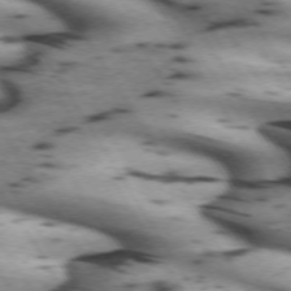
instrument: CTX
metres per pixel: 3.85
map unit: lApd
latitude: 71.8583
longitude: -53.1025
